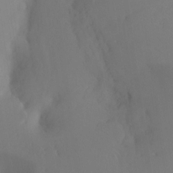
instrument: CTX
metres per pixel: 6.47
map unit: Ht
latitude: -16.1606
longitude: -46.9703
